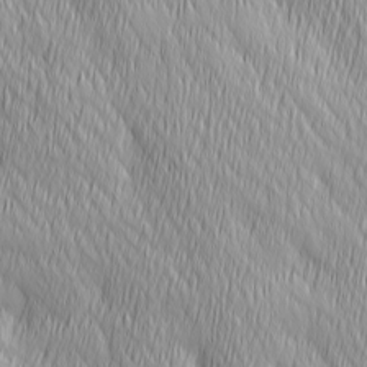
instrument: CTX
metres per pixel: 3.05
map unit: Ave
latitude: 2.7057
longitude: -113.3859
